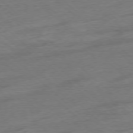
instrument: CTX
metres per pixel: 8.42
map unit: Ap
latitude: -77.6533
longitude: -97.4804
